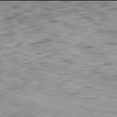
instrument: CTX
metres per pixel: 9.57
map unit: Ap
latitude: -82.0094
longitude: -70.4790
